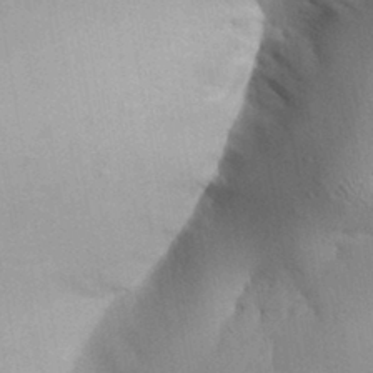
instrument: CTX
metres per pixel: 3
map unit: Aa
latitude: 32.1200
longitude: -142.3845
